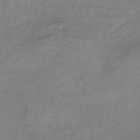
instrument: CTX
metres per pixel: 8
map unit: HNhu
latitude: -43.3320
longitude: 89.6533
